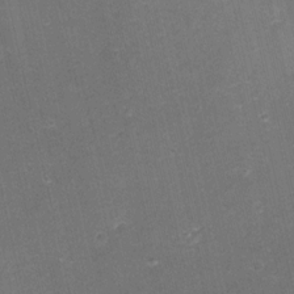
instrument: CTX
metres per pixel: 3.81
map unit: eHh
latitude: -3.6532
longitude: -76.6868
